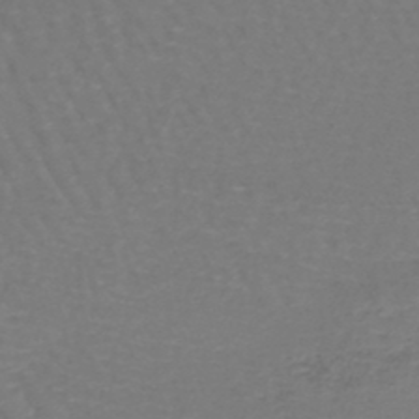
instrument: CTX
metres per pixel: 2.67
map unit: lHb
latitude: -45.7478
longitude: 76.6707
